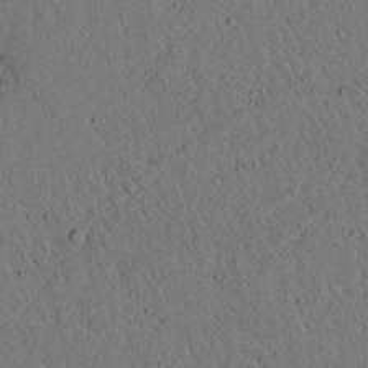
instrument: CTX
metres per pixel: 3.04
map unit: lAvf
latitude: 4.7624
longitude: 159.1809
